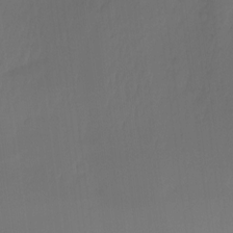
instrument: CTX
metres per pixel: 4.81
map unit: Ht
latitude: -15.1809
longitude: -51.8394
